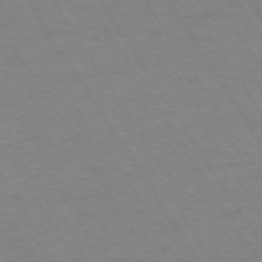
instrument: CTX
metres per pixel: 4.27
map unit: Ap
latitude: -73.6722
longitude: -71.7449
